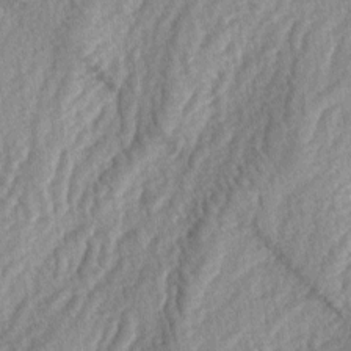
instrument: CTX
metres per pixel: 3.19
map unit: lAa
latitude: -4.9919
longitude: -127.3293
